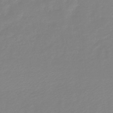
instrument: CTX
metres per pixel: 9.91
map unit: lHb
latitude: -45.9178
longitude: 65.5210
